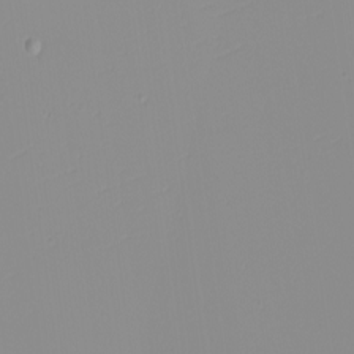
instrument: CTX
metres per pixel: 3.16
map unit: eHh
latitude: -4.5196
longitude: -80.1956
